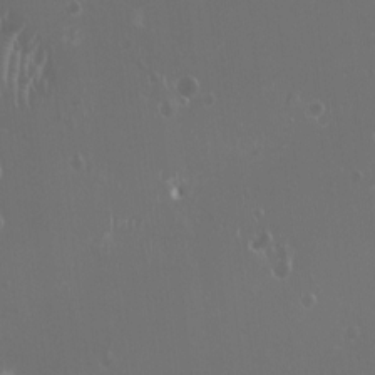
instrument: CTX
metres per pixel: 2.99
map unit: HNhu
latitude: -1.4644
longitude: 1.2376
